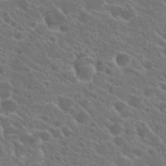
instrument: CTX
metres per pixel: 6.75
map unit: Hto
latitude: 23.6883
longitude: -39.0836
